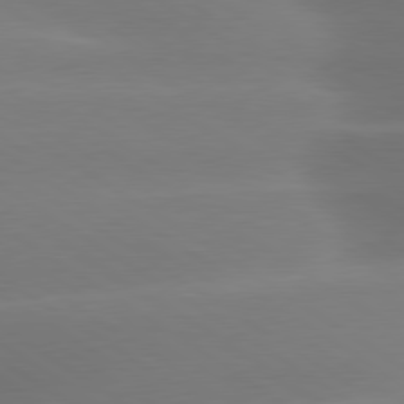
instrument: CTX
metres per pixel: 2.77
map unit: lApd
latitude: 79.8206
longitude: -134.9324
